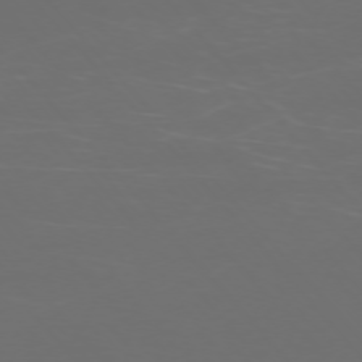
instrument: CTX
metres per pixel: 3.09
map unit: Ap
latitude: -75.6344
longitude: -76.4223
